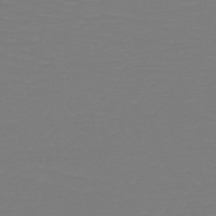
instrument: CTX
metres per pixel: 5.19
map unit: HNb
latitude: -49.4644
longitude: -50.7435
